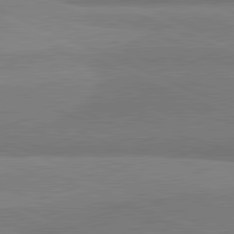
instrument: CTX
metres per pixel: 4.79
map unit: lApd
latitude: 81.9150
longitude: 161.8422
